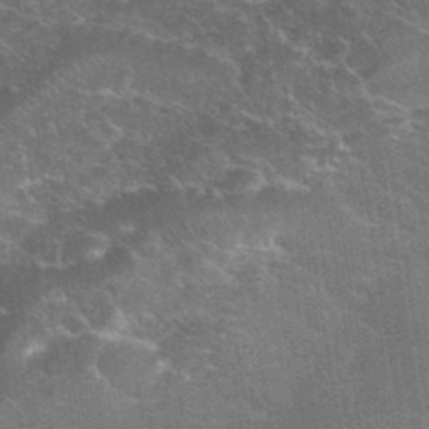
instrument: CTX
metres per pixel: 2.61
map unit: eHh
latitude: 36.8002
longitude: -66.8002
